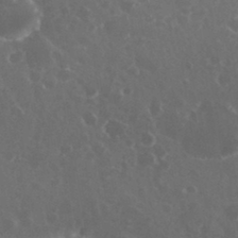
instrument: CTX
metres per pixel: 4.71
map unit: eHh
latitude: 33.4049
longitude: -61.3859
